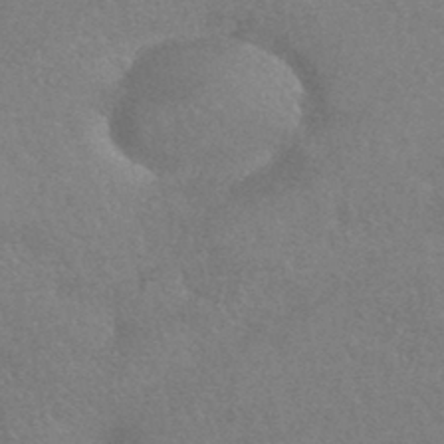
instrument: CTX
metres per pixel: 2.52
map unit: HNhu
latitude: -43.1620
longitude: 92.7652
